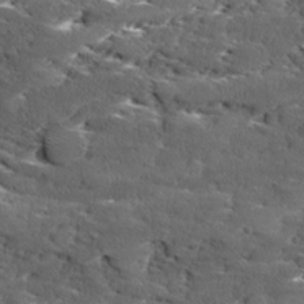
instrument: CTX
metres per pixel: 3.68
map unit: Ave
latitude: 17.1403
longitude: -136.6869
